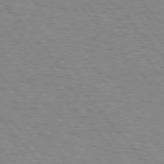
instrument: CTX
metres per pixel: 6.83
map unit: lApd
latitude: 75.6316
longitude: -75.5371
